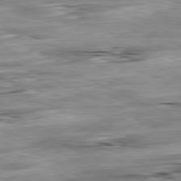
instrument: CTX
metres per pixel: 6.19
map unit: Ap
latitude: -81.5210
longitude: -87.3104
